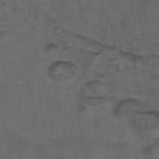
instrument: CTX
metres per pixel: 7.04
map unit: eAb
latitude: 43.3482
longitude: 104.7274
